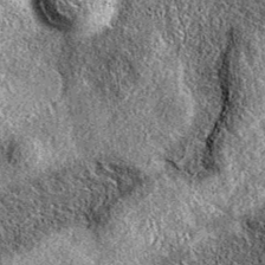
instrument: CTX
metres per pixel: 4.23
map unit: eAb
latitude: 37.0647
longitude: 111.0298
